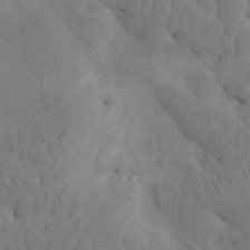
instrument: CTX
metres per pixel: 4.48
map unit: eHh
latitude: -1.0109
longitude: 14.8786
